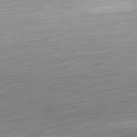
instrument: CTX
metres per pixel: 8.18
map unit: Ap
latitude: -80.7463
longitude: -67.6693
